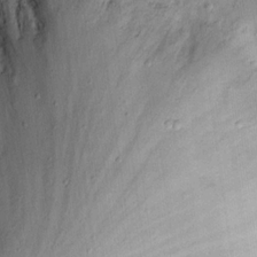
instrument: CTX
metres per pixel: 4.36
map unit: eHh
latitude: 17.8583
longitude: -72.8002
